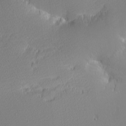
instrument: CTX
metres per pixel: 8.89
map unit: eHh
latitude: -2.1605
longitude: -84.2334
